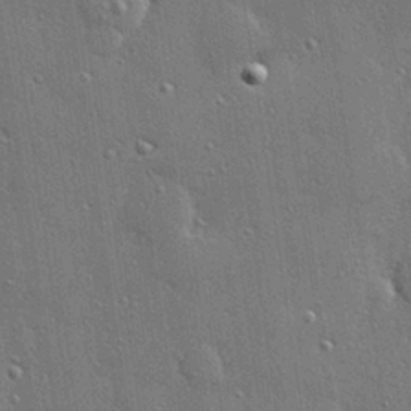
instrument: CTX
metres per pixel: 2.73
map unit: Hve
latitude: 28.4223
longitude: -91.0647
